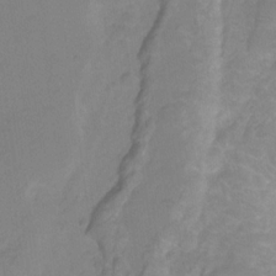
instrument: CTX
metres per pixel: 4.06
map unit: HNhu
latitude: -28.1039
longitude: 75.2376
